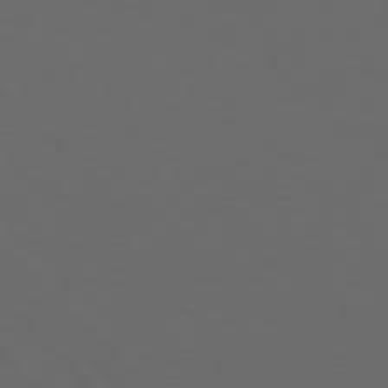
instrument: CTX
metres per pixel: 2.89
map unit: Hpe
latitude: 76.9136
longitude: -168.2712
